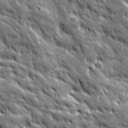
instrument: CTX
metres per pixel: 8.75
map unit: Ave
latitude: 20.1011
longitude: -135.1592
